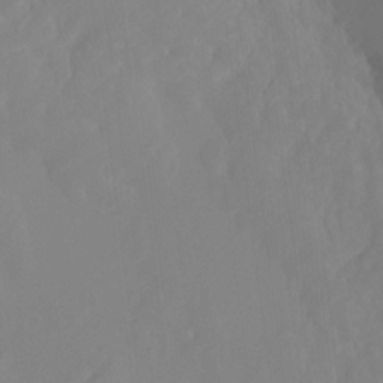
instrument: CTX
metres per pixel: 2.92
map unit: Ht
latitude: -14.7464
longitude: -51.6693
